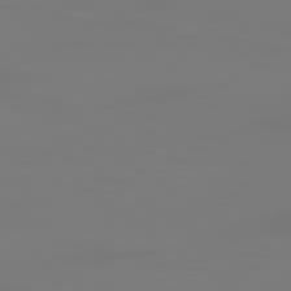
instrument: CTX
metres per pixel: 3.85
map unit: lApd
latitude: 79.1970
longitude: -174.6491
